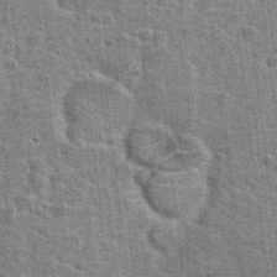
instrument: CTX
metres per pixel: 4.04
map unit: Hto
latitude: 24.1955
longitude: -47.4805
